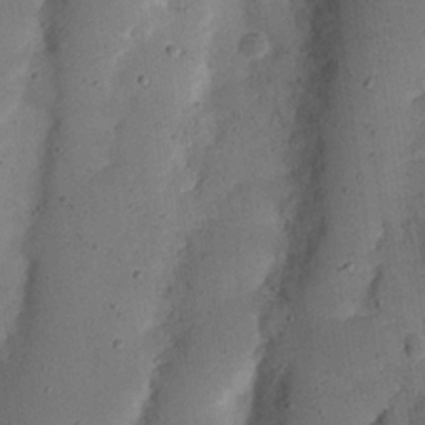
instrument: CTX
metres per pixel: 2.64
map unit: Nhu
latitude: 25.1214
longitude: -72.7813
